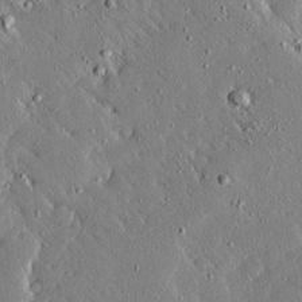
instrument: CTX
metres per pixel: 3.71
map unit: Ave
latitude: 17.1025
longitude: -139.3671
